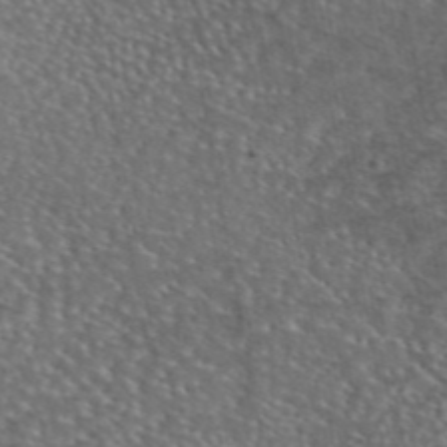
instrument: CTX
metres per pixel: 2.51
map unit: eAb
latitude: 45.7072
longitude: 113.5966
